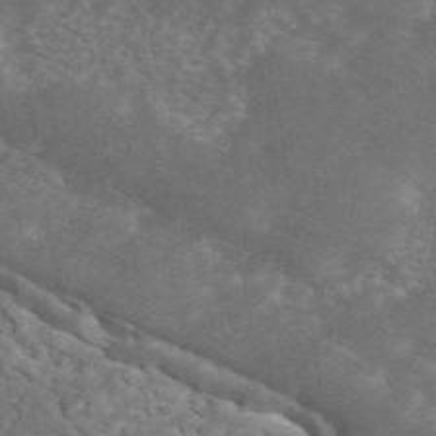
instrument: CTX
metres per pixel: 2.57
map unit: ANa
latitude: 44.9702
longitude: 26.4817
